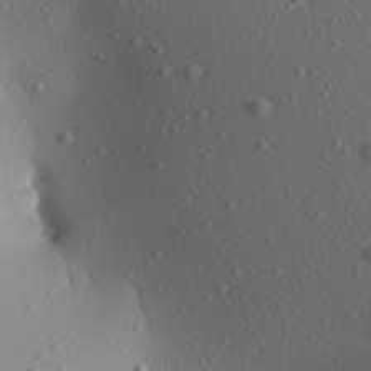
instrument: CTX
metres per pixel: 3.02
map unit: Aa
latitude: 24.6112
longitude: -144.4223
